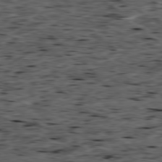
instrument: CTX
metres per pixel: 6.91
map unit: Ap
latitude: -79.4265
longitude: -91.2915
